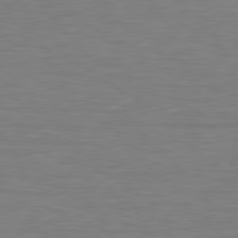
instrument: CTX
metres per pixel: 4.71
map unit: lApd
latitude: 79.1781
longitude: -90.9325
